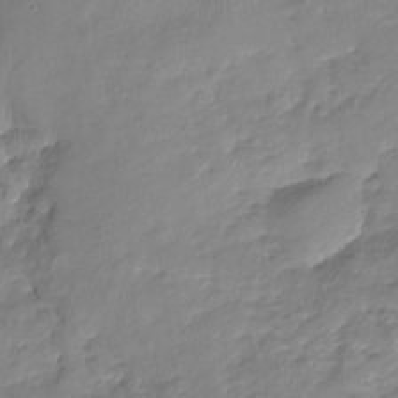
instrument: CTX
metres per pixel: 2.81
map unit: Nhu
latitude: -18.5574
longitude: -57.3481
